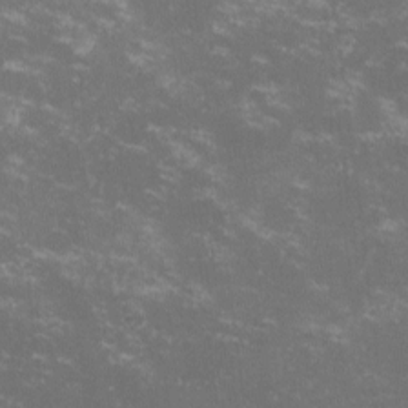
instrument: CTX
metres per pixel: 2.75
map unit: lHvf
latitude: -13.0675
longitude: -99.4048
